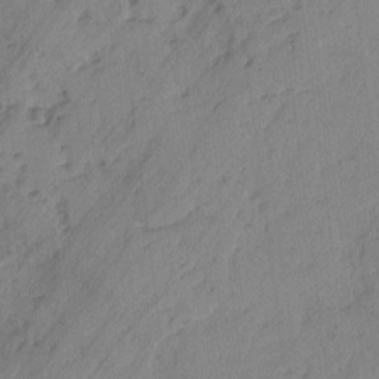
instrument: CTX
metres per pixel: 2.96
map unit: lAvf
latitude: -2.5384
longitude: -105.3104
